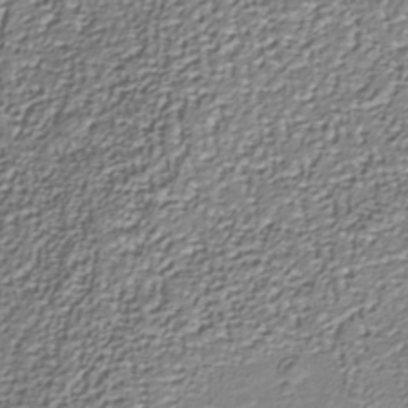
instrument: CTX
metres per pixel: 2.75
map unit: Nhu
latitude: -38.9542
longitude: -85.9339
